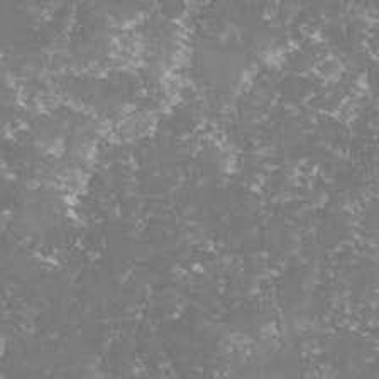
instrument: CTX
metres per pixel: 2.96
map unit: lHvf
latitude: -15.0865
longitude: -98.7813
